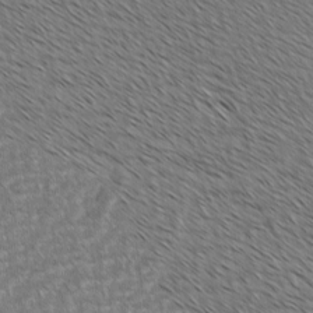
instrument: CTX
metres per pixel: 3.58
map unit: lAvf
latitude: -2.4440
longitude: -113.4993
